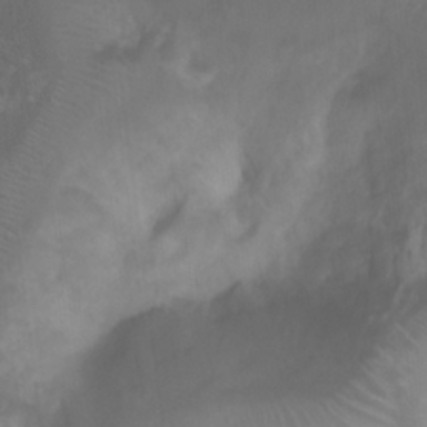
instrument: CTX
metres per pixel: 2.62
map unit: Htu
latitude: 2.4979
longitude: -22.1956
